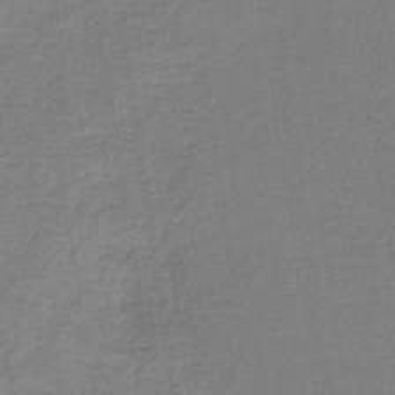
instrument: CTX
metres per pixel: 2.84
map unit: HNb
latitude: -34.5196
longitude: 54.3684
